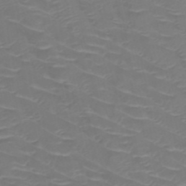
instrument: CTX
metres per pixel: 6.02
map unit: HNb
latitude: -50.2173
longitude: -47.0081
